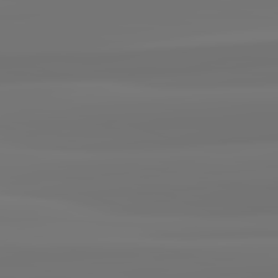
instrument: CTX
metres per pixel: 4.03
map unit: lApd
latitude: 82.6490
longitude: 171.5399
